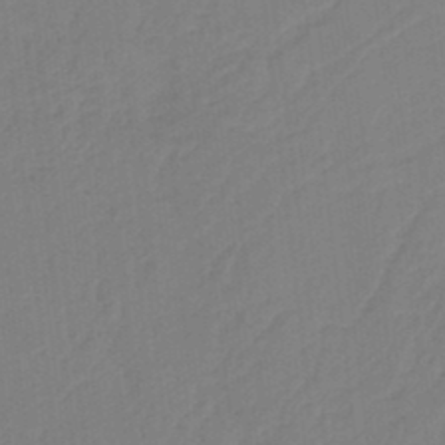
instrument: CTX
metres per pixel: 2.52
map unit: HNb
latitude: -37.6532
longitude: 56.0094
